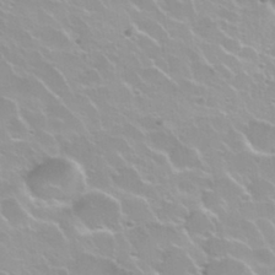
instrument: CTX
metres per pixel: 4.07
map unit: Nhu
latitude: 30.3279
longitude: -55.1970
